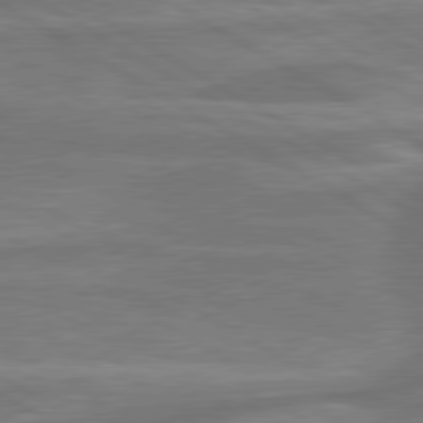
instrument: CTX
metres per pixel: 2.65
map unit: lApd
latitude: 79.9906
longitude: -173.2725
